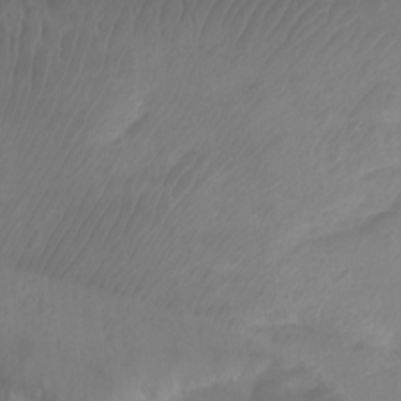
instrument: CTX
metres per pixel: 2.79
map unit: Aa
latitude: -12.8030
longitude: -68.4412
